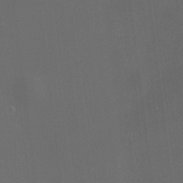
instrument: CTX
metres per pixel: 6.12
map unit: HNhu
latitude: 10.8191
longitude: 10.4440
